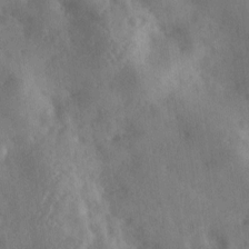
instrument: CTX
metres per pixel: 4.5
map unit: Ave
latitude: 18.4034
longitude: -131.3104
